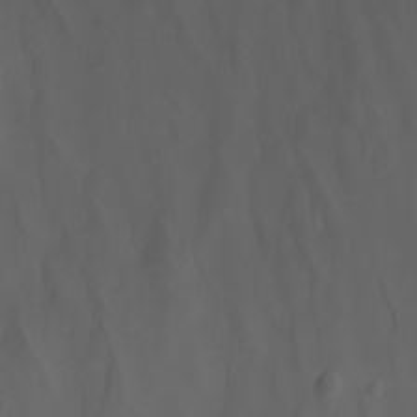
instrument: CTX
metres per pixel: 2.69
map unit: Nhu
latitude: -7.8611
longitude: -80.9892
